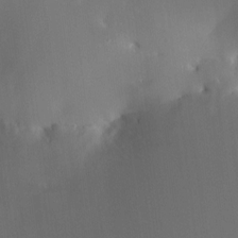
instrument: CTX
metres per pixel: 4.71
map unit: HNhu
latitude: 6.3656
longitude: 10.5763
